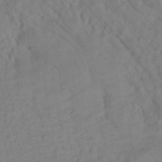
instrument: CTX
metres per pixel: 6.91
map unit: HNhu
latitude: -42.1983
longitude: 102.0094
